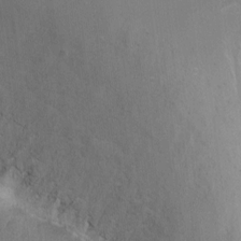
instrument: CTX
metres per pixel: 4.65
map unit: Ht
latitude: -5.5777
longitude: -36.7435
